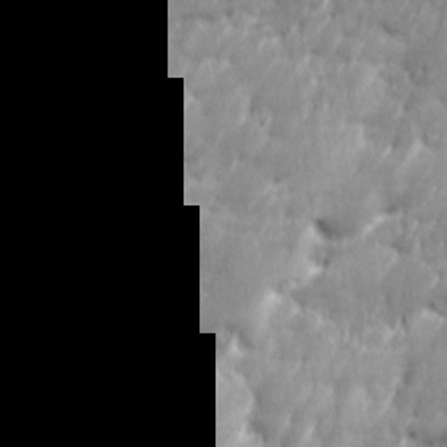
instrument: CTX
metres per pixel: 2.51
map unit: Ave
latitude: 16.4034
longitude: -135.8016
